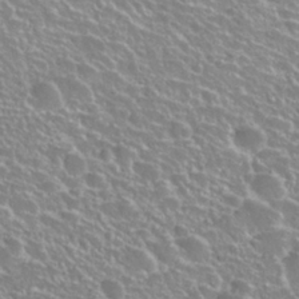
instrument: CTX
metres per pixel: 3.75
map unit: Hto
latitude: 27.4993
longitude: -50.7813
